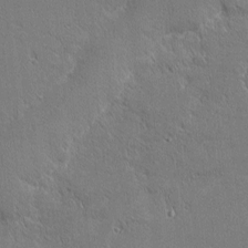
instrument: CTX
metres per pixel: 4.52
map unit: Nhu
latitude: 1.2726
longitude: -78.6302
